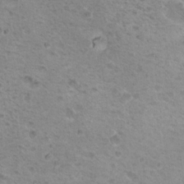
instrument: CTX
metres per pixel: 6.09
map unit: Nhu
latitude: 18.3845
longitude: -30.9892
